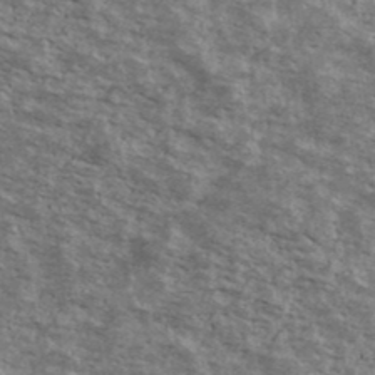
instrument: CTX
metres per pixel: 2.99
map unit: Ave
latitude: 40.8946
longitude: -109.3292
